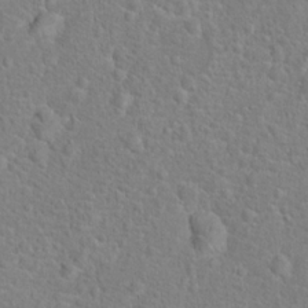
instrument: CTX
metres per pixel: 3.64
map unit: Hto
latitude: 17.1781
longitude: -41.9150
